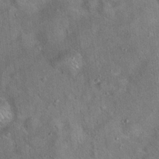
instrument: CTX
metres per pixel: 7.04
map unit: Hto
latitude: 17.8772
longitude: -53.0081
